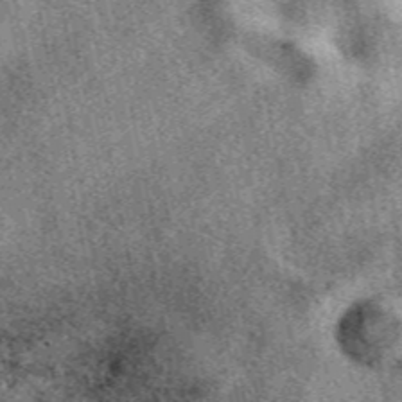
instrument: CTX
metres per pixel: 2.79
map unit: eAb
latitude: 39.7450
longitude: 109.6911
